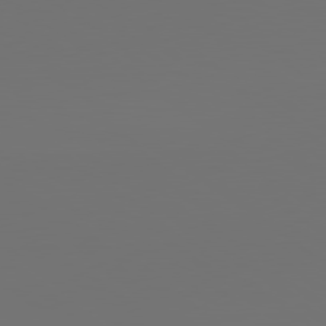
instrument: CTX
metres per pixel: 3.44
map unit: lApd
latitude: 79.7072
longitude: 165.2754
